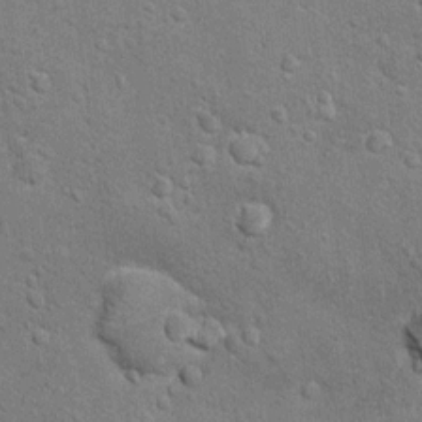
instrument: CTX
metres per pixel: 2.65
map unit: Hto
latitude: 11.2726
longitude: -37.2726
